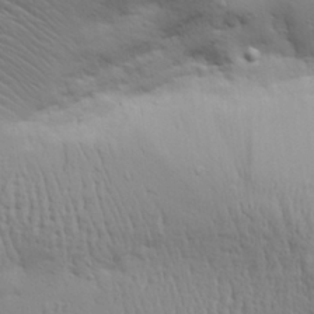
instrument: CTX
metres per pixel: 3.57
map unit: Aa
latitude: 29.0458
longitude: -134.4790
